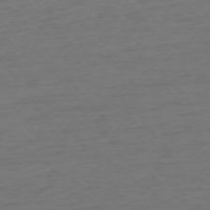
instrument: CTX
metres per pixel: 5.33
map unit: Ap
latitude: -75.6344
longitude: -89.0459
